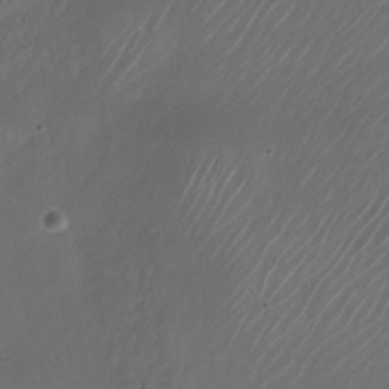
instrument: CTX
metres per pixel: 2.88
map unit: Nhu
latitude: -27.6910
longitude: -72.6491
